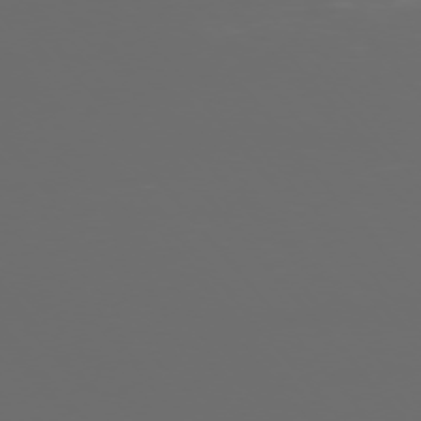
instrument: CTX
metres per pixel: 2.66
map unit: Ap
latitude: -76.3117
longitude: -74.4034
